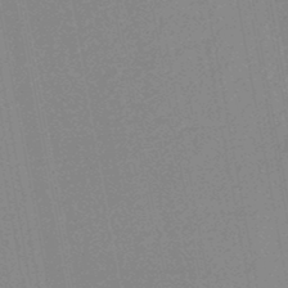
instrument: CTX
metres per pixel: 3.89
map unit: HNhu
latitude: -47.0864
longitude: 98.9164
